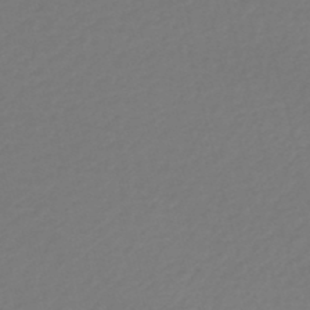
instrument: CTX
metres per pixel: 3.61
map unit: lHb
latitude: -42.8974
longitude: 72.9164
